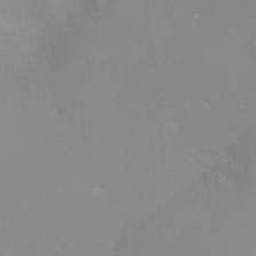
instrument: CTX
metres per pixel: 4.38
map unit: Ht
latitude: -6.7274
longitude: -33.6505
